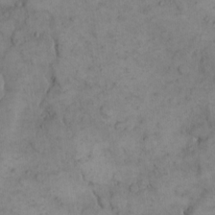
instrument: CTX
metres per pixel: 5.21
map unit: eHh
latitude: 14.6680
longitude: -67.5749
